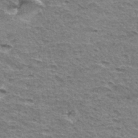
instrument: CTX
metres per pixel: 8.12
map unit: Hto
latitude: 34.8380
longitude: -45.4615
